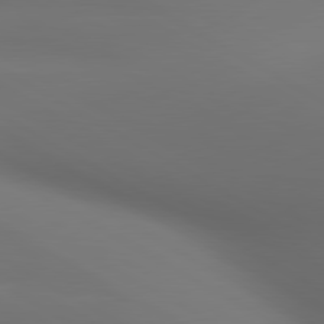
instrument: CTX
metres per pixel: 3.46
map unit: lApd
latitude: 80.6679
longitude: 137.0864
